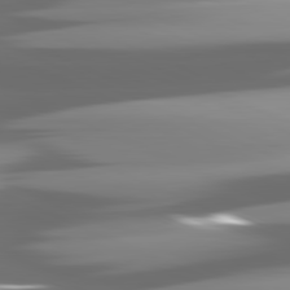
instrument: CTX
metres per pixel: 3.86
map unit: lApd
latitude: 81.6505
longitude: -146.8569
